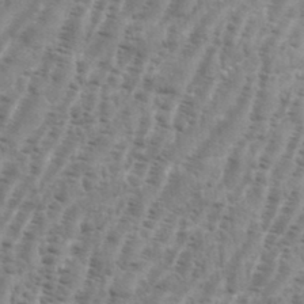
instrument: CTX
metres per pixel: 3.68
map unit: eHh
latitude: 36.3845
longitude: -136.5735
